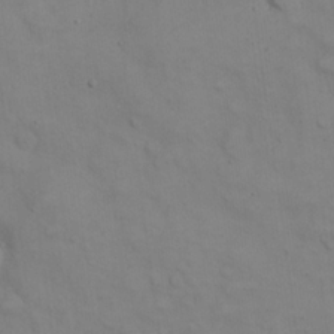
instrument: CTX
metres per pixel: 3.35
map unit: eHh
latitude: 22.4790
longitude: -62.2901
